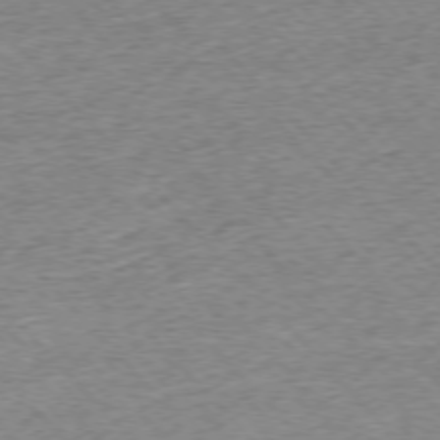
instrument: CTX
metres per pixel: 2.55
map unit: Ap
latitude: -76.4629
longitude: -97.2348
